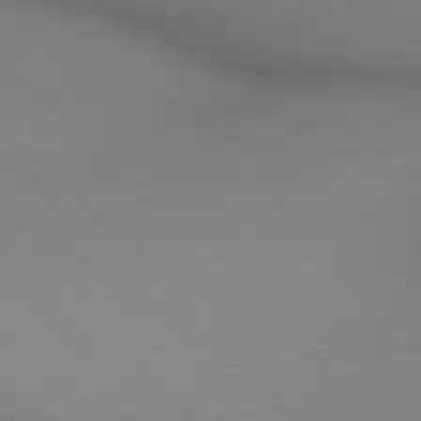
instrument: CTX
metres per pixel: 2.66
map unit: lApd
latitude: 80.2145
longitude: 134.9164
